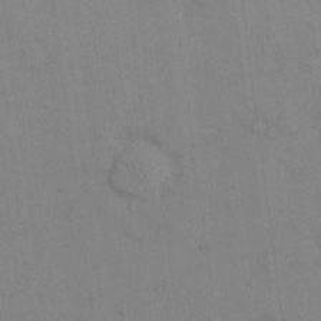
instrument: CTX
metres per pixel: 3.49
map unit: eHh
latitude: 13.8772
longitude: -62.4412
